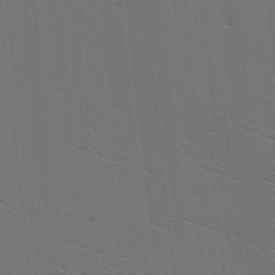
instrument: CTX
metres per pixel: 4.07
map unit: Hve
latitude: 3.4615
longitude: -125.3859
